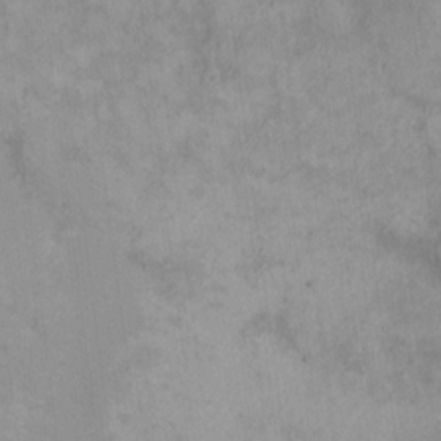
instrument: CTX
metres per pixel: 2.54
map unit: Ht
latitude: 9.1970
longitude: -39.4048
